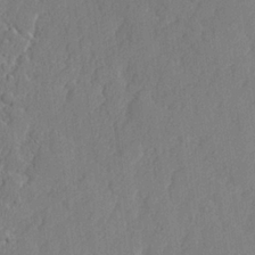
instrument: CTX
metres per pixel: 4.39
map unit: lHvf
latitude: 23.9528
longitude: 141.7477
